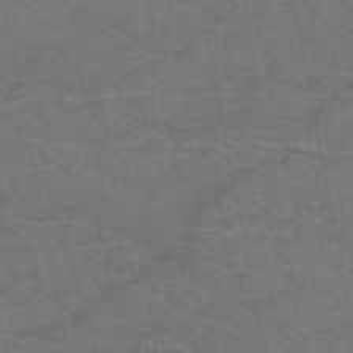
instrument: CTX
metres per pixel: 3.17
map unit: eAb
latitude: 50.6868
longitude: 104.8408
